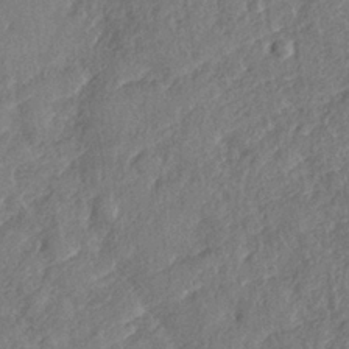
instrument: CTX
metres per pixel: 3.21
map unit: Nhe
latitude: -36.1416
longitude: -177.1214
